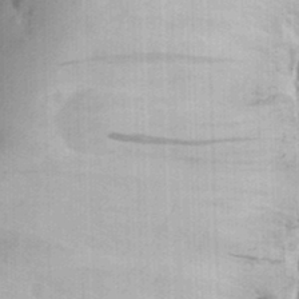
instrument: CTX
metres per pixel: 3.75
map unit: eHh
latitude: 29.3293
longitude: -80.2711
